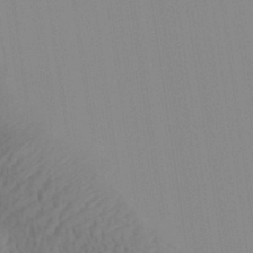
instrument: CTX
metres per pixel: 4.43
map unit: Aa
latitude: 32.2523
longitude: -142.7246
